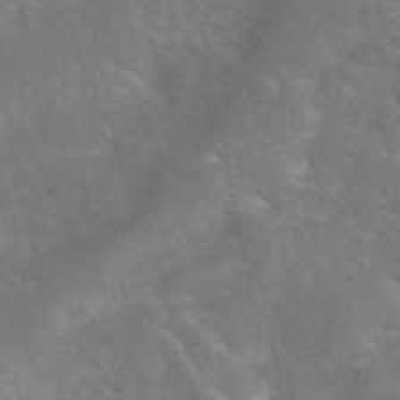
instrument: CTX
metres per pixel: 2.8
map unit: eAb
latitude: 48.4601
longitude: 118.4629
